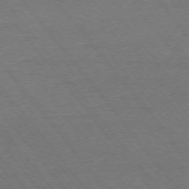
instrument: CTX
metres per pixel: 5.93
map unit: Ap
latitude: -75.1620
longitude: -82.1199
